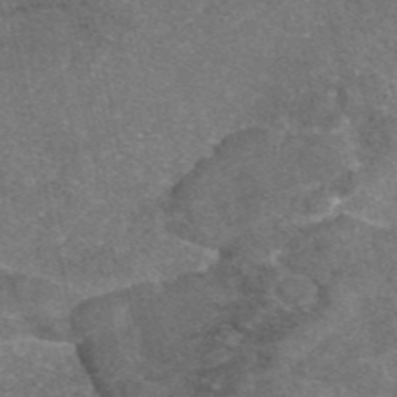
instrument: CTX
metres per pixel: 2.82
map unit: eAb
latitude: 46.6302
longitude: 105.3320
